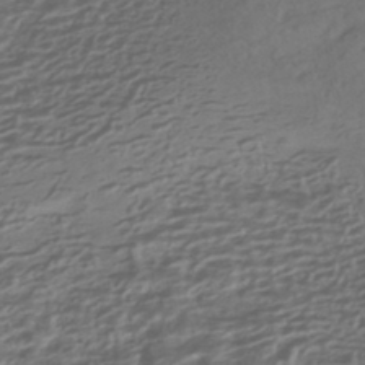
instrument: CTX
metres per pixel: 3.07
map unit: HNhu
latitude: -42.7085
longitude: 105.0108
